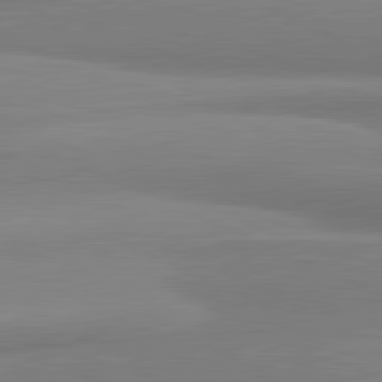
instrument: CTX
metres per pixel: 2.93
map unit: lApd
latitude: 81.4426
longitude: 166.2361
